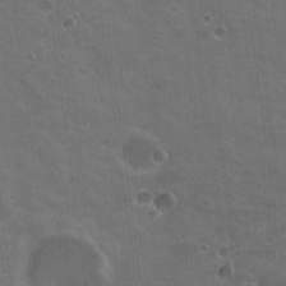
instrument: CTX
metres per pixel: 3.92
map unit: Nhu
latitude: 19.3481
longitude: -30.3090
